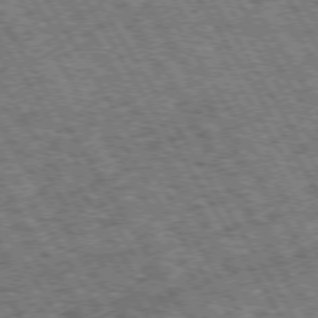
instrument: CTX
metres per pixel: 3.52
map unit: Hpe
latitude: 73.5560
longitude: -125.8961
